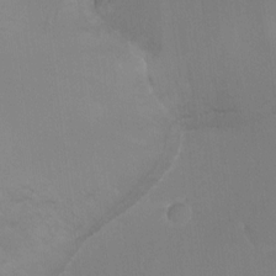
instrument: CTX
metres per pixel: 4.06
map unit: Ht
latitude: -15.7289
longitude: -48.7435
